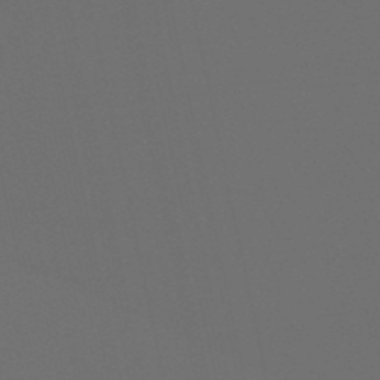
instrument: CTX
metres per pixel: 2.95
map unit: eHb
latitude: -50.6896
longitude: 70.3495
